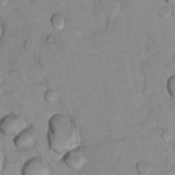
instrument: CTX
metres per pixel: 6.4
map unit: Nhu
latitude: 13.6694
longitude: -29.0080
